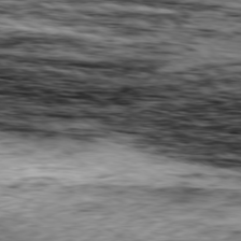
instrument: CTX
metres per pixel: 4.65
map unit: Ap
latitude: -79.1809
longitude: -76.7624
